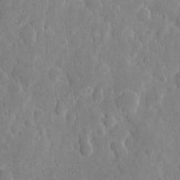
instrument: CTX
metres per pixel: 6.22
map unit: eHh
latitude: 7.1592
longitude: -70.8002
